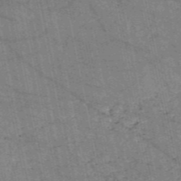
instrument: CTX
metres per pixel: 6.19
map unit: HNb
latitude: -53.7288
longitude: -40.1199
